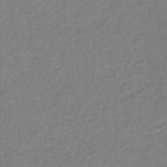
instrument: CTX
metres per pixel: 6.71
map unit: lHb
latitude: -44.9542
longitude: 70.9353
